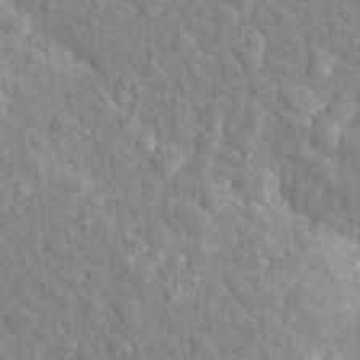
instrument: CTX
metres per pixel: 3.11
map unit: Aa
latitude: 25.8961
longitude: -149.9339
